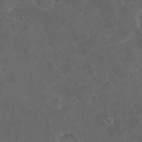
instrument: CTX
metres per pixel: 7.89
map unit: HNhu
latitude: -1.8990
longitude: 10.8975
